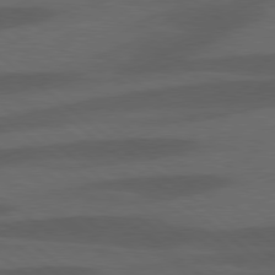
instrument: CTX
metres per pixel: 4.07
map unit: lApd
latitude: 78.2145
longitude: -55.8016
